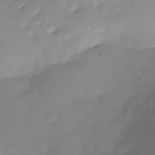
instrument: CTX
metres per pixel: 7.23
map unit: Nhe
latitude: -35.3699
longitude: -144.5546
